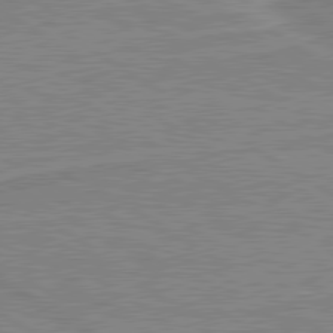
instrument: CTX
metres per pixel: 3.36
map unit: lApd
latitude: 80.3278
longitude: 170.0850
